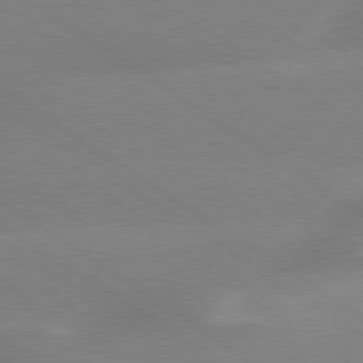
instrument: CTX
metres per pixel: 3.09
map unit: lApd
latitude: 79.6505
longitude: -141.6882
